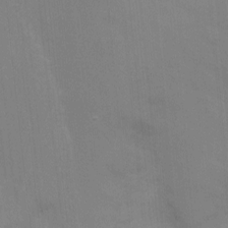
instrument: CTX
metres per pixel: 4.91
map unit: Nhu
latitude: -9.2565
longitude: -43.1970
